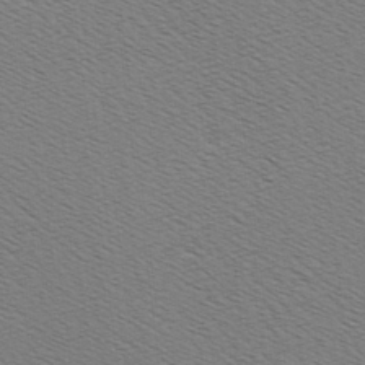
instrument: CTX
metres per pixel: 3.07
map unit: Hve
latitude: 2.9513
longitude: -125.1214
